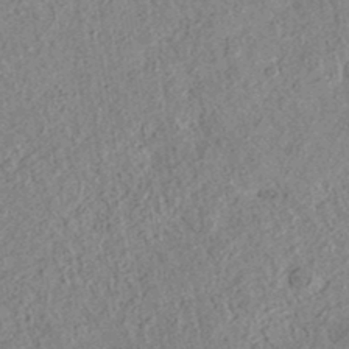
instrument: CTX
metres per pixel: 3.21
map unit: eAb
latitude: 36.5168
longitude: 112.0472
